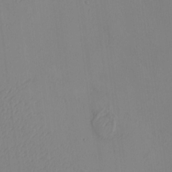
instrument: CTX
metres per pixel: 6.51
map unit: HNhu
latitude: 10.0444
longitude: 15.3888
